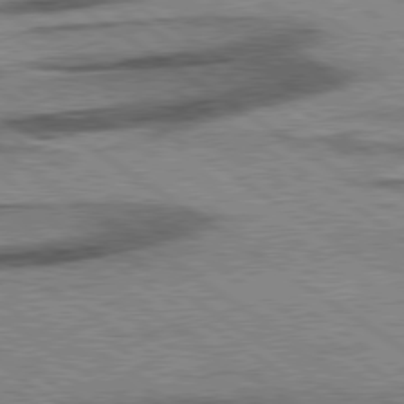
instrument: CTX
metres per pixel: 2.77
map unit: lApd
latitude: 78.4034
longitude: -54.2333
